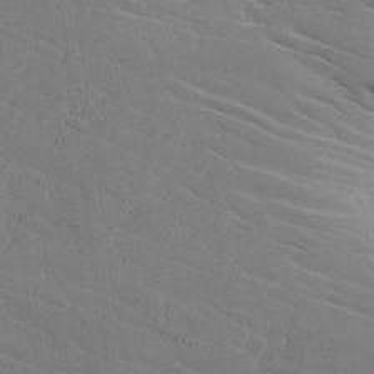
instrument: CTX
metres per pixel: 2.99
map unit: lAvf
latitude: 16.4034
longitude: -125.9150
